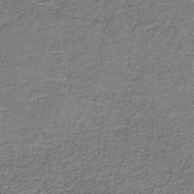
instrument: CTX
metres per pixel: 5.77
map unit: eAb
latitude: -36.4062
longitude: 52.3495
